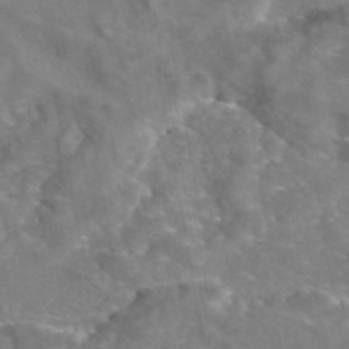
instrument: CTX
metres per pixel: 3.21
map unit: eAb
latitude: 45.6505
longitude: 106.7463
